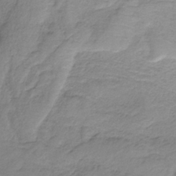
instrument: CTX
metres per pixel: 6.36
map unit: HNb
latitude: -33.5210
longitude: 60.6330
